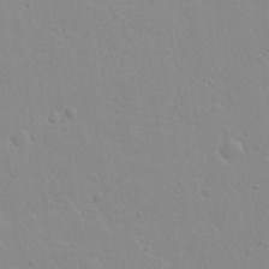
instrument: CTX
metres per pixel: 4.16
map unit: Ave
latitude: 13.2726
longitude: -132.9514
